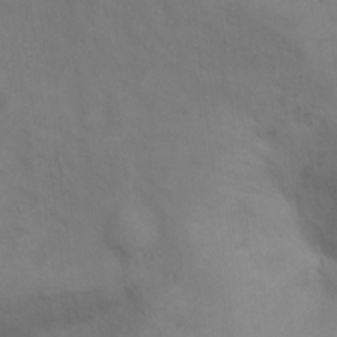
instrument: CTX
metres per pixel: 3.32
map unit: Ht
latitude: 11.8206
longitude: -40.6301
